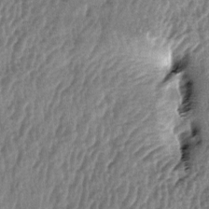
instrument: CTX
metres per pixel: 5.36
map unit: lAa
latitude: -5.5399
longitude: -125.1403
